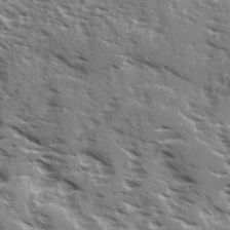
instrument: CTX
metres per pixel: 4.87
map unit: Ave
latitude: 16.6491
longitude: -129.8394
